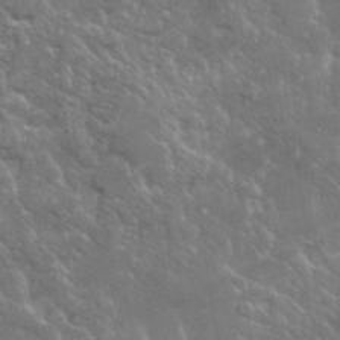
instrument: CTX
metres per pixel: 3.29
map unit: lHvf
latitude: 31.6316
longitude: -93.4804
